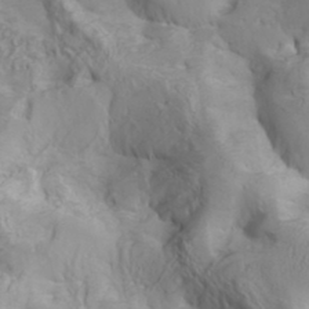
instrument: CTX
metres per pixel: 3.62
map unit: Hve
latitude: 32.8380
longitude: 148.8030
